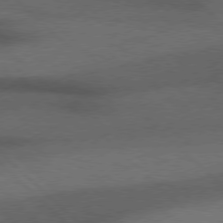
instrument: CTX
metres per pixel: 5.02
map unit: Hpe
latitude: 77.1403
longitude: -157.0647
